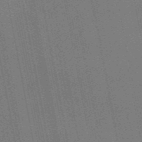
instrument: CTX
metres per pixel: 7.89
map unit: eAb
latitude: 46.6680
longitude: 121.6533
